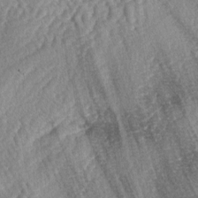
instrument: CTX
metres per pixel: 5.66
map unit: lAa
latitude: -4.8030
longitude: -127.1781
